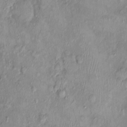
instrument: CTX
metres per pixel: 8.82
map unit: Nhu
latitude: -0.0283
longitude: -15.5560
